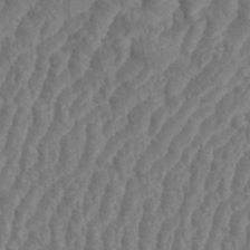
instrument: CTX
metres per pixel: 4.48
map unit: eHh
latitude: 35.7638
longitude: -137.9150
